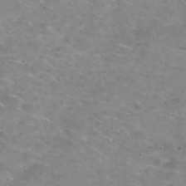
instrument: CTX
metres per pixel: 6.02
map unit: Nhu
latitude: 29.5560
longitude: -48.3089
